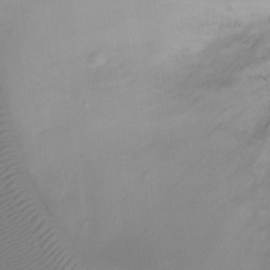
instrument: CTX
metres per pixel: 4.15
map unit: Ht
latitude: -7.4454
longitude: -28.0255
